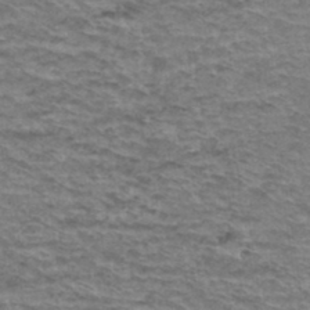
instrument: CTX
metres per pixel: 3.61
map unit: Hto
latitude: 36.7435
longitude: -43.2915
